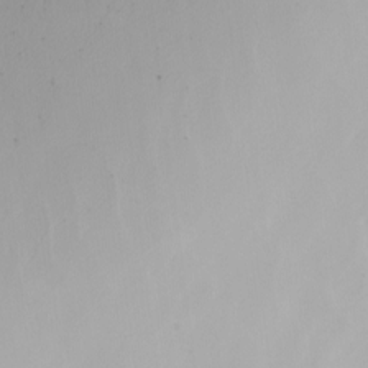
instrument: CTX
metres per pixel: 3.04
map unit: Nhu
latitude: -4.4062
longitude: -91.8016
